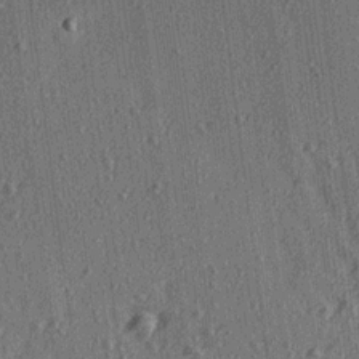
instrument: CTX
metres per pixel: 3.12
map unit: Ave
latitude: 15.1593
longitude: -105.2537
